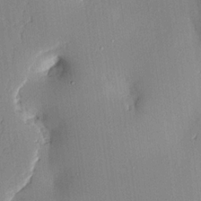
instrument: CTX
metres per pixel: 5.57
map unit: lAvf
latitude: 24.8191
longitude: -112.1011
